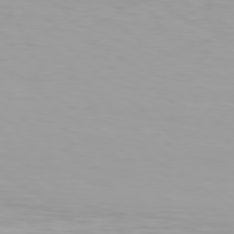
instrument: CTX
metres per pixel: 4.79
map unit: Hpe
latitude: 78.1578
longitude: -136.4601
